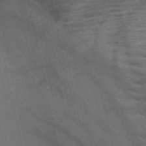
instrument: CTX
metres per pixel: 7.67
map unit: HNb
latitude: -48.1039
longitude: -47.9339
